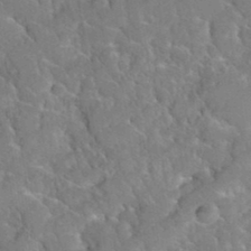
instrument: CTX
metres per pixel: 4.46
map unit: Hto
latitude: 35.4615
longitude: -48.5735
